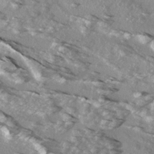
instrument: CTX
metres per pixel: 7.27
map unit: Ave
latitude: 16.1200
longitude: -129.8394
